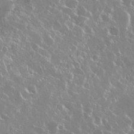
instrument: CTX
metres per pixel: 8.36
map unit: Nhu
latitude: 29.2915
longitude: -60.4601
